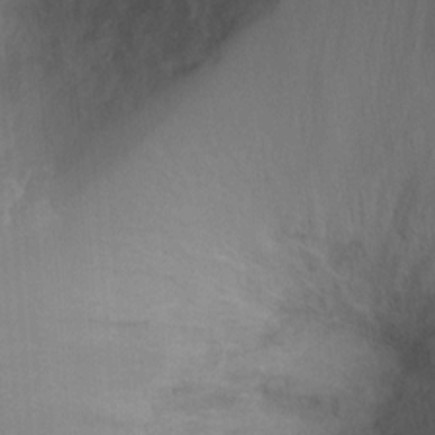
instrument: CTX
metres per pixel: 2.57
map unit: Ht
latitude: 2.4412
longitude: -27.1592
